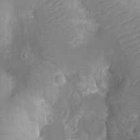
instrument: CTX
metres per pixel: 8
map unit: Ht
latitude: -10.0661
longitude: -22.8758
